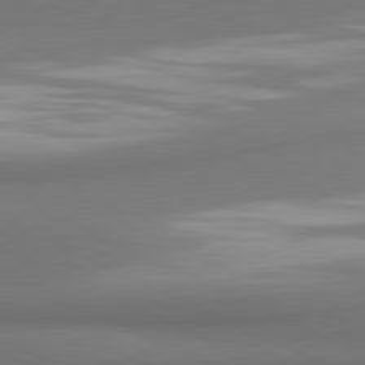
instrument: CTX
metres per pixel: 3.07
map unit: lApd
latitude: 81.4615
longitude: 172.5385
